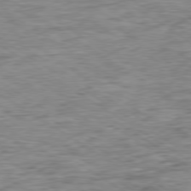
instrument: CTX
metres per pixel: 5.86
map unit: Ap
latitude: -79.8611
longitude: -48.5546
